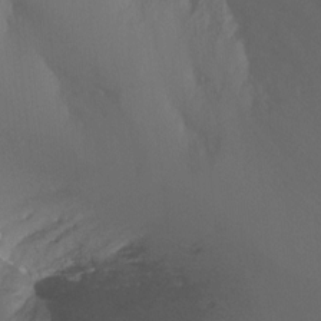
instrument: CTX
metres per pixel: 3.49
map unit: Ht
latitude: -15.1998
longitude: -43.4804
